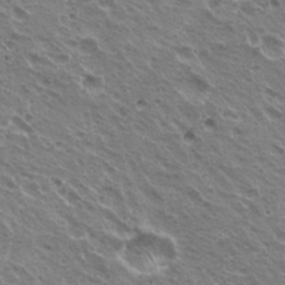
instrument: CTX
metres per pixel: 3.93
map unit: Hto
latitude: 22.8380
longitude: -31.7639
